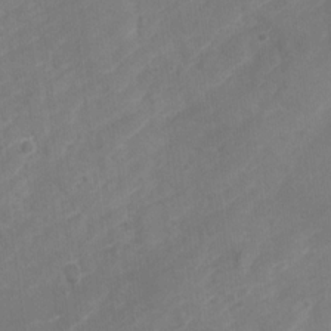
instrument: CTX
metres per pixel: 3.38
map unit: Nhu
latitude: -28.8408
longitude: -64.4979
